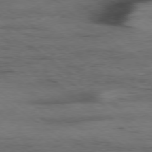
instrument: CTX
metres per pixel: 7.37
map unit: Ap
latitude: -79.0486
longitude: -91.3293
